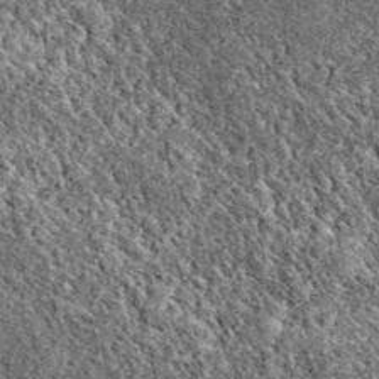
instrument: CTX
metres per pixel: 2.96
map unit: eAb
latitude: 38.0444
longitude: 110.8219
